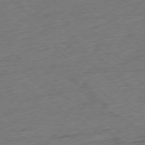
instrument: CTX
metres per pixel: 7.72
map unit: Ap
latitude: -78.1983
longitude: -78.8380
